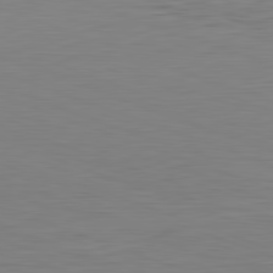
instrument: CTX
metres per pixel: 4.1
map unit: Hpe
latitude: -82.4440
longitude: 7.6533
